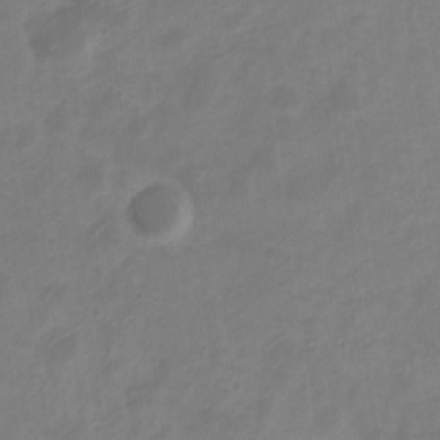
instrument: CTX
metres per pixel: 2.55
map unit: Nve
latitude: -20.9919
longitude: 107.9556
